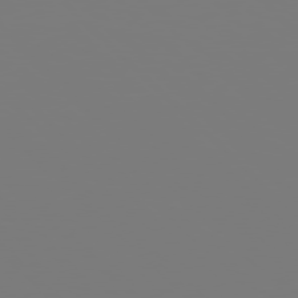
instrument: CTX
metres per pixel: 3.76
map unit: Hpe
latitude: 77.4048
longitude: -176.8191
